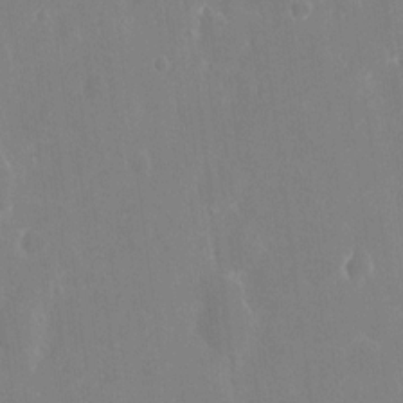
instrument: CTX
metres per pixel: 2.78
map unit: eHh
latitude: 14.8002
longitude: -71.9906
